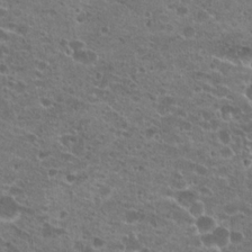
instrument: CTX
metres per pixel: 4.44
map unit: Hto
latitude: 22.2711
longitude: -41.3292
